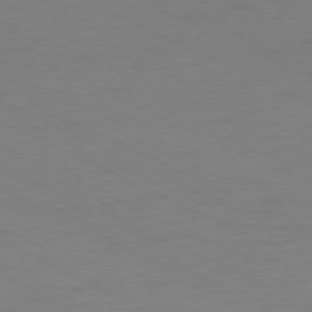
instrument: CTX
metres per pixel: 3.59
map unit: Ap
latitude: -78.1794
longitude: -73.0837
